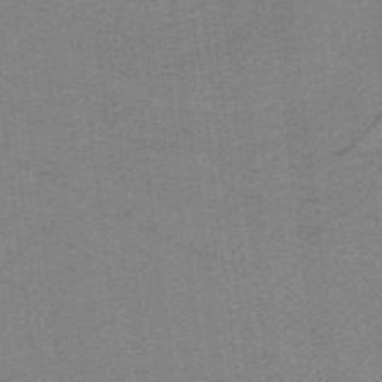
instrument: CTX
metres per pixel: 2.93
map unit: lHb
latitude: -39.3699
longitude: 54.2740
